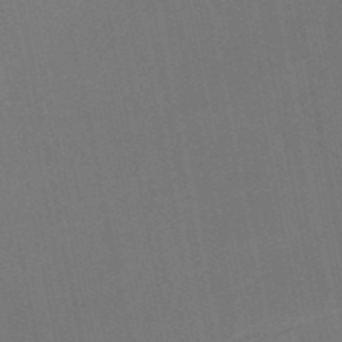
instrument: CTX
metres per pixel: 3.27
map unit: HNb
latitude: -52.1605
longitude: -50.0444
